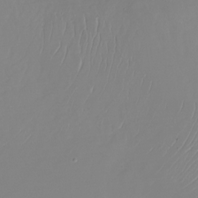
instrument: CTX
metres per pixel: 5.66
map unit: Nhu
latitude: -28.2928
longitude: -79.1592
